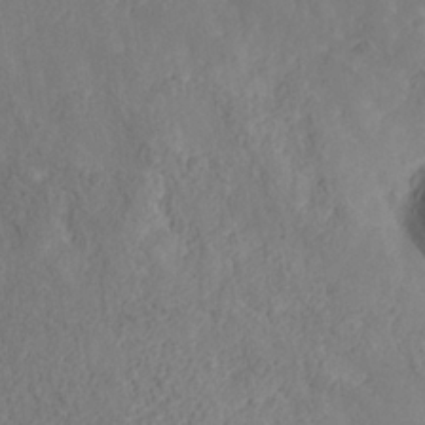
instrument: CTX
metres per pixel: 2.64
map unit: Nhe
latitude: -37.1620
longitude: 139.6344
